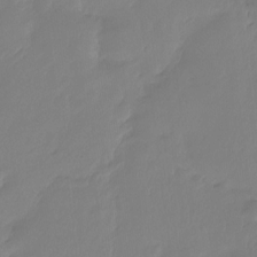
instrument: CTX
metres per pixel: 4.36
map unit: Ht
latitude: -14.5763
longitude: -52.1767
